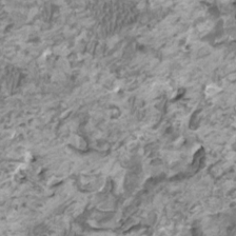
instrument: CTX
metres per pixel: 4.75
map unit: HNhu
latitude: 1.5182
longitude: -0.9513
